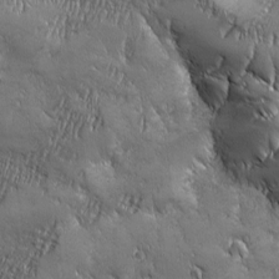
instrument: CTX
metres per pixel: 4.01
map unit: Ave
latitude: -7.1809
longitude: -121.6694
